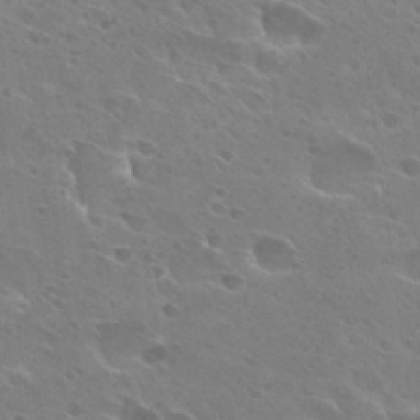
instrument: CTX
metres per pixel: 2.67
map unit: Hto
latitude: 27.7450
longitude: -40.2333
